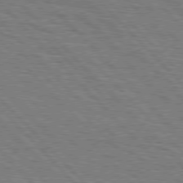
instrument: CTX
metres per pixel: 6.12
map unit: Hpe
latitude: 77.3292
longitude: -126.4034
